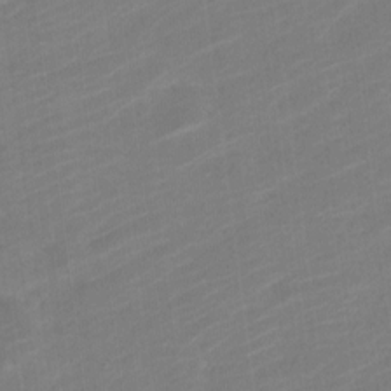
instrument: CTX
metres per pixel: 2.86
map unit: Nve
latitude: -18.9164
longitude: 107.6911
